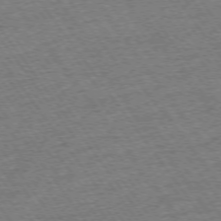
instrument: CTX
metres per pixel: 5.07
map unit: Ap
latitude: -74.8219
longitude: -88.9136
